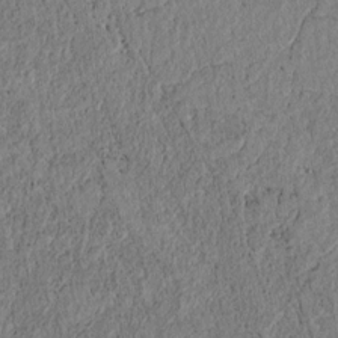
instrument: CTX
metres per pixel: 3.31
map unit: lAvf
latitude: 6.6490
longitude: 163.8800
